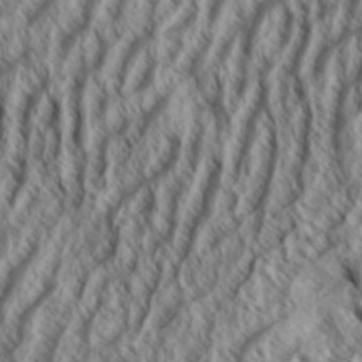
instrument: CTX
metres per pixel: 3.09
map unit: Aa
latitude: 33.8205
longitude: -137.8206
